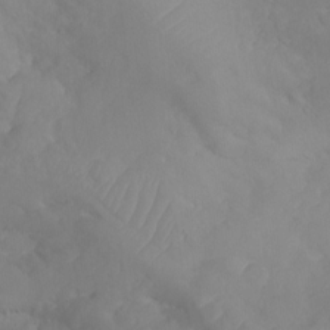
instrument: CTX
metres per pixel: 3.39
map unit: Nhu
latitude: -12.0283
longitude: -67.8583
